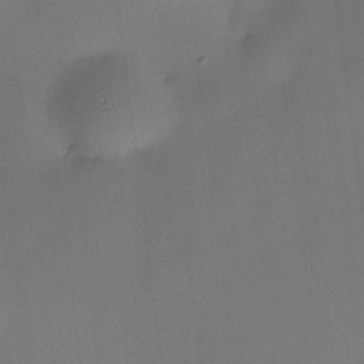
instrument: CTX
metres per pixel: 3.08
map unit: HNhu
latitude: 8.9703
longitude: 15.1809
